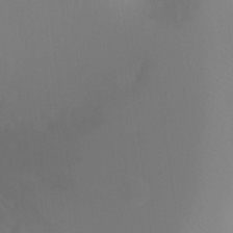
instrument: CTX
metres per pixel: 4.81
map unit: Ht
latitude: -6.7841
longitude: -20.0633
